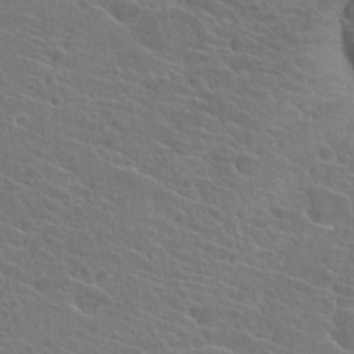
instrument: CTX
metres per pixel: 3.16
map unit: Hto
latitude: 23.2159
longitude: -39.7261
